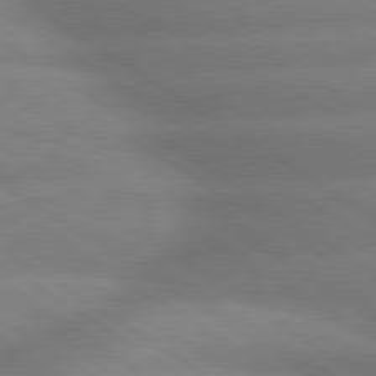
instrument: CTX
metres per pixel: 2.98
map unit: lApd
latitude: 80.0633
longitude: -161.8583
